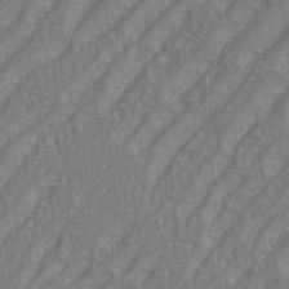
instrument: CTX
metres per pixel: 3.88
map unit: eHh
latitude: 35.5560
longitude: -133.5749
